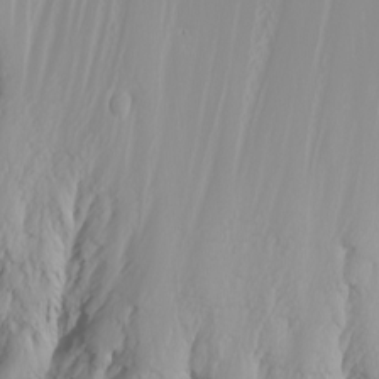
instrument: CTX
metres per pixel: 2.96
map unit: Nhu
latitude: -6.2361
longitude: -88.9325
